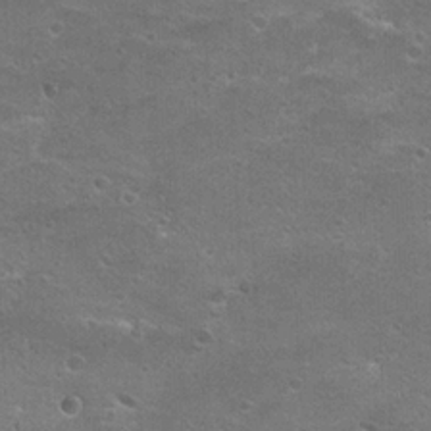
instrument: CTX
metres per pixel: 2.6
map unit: Hto
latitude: 21.4994
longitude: -43.4427
